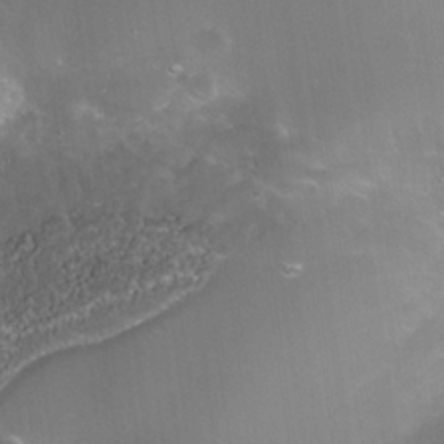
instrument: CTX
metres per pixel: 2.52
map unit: Nhe
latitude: -35.8422
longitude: -118.2711
